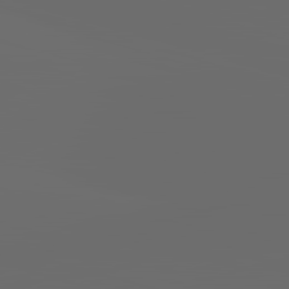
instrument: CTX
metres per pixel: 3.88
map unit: lApd
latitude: 83.6693
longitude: -128.9891
